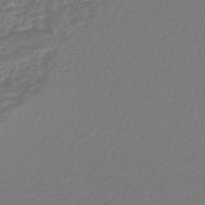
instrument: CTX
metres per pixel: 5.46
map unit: lHb
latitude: -45.7856
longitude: 68.1227
